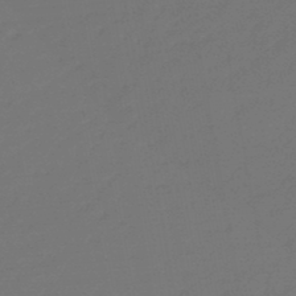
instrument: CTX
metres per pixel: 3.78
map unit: lHb
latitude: -46.3873
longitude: 60.4062
